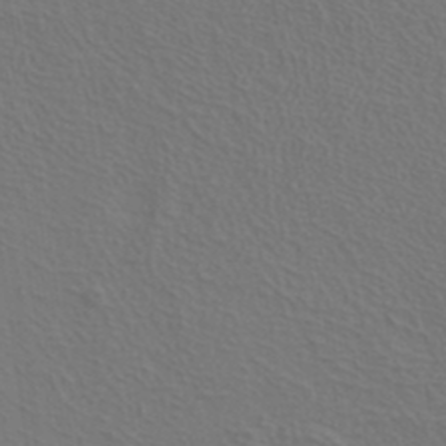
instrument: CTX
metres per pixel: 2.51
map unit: ANa
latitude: 39.5749
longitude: 20.4818
